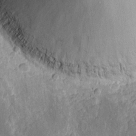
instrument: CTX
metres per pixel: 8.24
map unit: eHh
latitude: 12.1389
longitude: -71.6316
